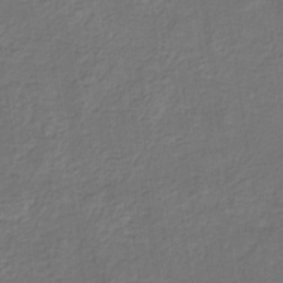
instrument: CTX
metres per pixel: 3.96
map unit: eHb
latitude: -32.7086
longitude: 73.0297
